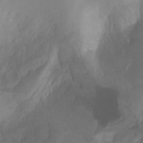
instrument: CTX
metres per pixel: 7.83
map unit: Ht
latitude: -1.0676
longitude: -18.8380
